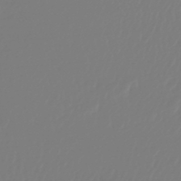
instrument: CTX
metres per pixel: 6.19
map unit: lHb
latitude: -44.7085
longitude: 75.9367
